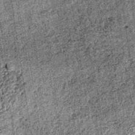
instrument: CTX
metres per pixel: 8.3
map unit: lHb
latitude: -38.6140
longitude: 67.5399
